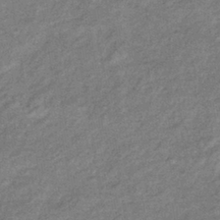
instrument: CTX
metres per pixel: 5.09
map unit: eHb
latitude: -39.3132
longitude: 80.6708
